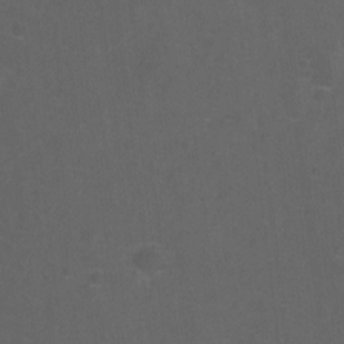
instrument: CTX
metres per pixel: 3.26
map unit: Hto
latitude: -9.9556
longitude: -36.7624
